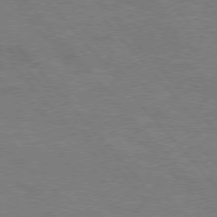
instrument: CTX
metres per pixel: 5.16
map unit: Hpe
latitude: 75.8394
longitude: -152.2901
